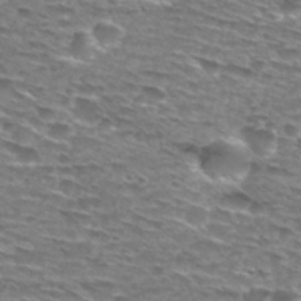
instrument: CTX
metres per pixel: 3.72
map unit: Hto
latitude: 28.8947
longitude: -47.8017
